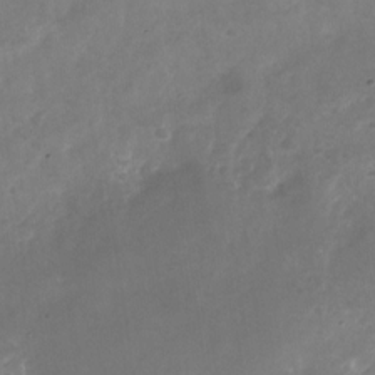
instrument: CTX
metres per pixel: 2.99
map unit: Nhu
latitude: -26.5195
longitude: -70.7813
